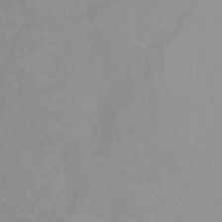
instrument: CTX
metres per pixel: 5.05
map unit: Ht
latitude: -8.7463
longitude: -35.6505
